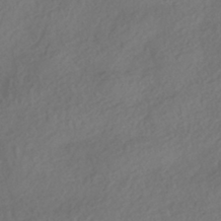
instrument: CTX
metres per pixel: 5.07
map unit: HNhu
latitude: -42.1605
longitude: 106.6141
